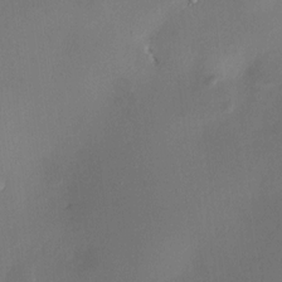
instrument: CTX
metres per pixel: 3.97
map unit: HNhu
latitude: 8.2334
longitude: -0.2711
